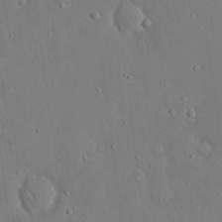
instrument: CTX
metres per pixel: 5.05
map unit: eHh
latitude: 16.0822
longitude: -71.0836
